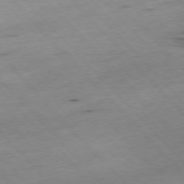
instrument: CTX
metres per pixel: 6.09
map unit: Ap
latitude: -77.1053
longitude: -60.7813
